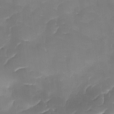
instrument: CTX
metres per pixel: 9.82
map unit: Ave
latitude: -9.1620
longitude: -122.7246
